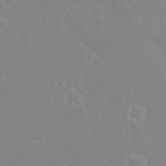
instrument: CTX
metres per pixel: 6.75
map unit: eHh
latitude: 32.5546
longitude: -60.0444
